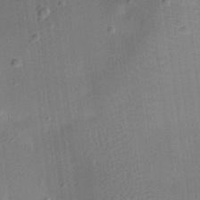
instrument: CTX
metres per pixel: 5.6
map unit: eHh
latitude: 24.6868
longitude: -70.7813
